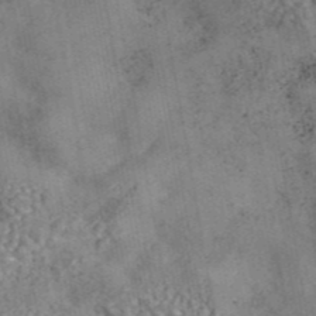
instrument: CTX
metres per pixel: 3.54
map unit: eAb
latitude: 43.4049
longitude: 106.3307
